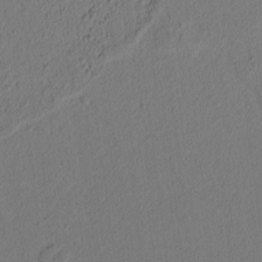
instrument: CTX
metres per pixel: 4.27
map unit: lAvf
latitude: 8.5735
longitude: 166.2739
